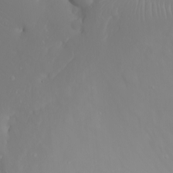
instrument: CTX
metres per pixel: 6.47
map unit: Nhu
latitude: -6.8786
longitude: -88.1389
